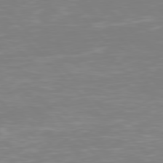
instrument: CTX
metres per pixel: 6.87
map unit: Hpe
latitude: 77.1970
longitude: -174.2712
